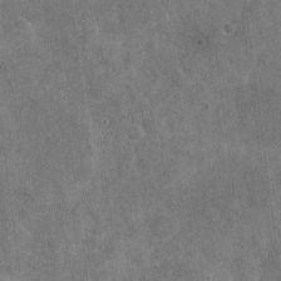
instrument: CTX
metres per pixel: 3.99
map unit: Nhu
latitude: -18.1606
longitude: -56.2711
